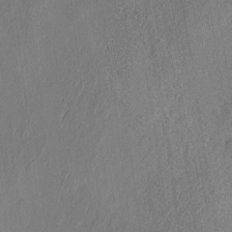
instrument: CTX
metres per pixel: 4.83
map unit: eHh
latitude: 4.0444
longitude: -77.7638
